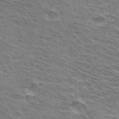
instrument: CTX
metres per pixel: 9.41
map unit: Hto
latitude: 32.5357
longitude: -43.4615
